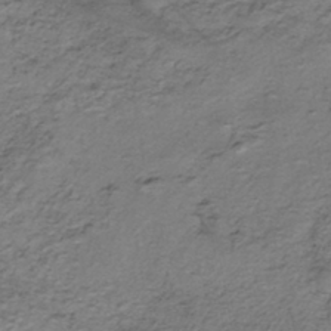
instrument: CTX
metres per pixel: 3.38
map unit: eHh
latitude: -42.7652
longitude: 116.9919
